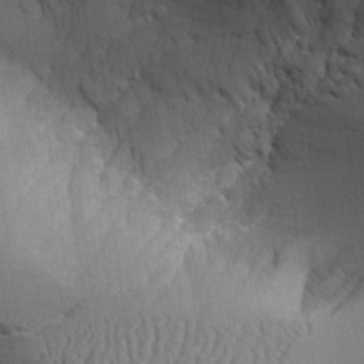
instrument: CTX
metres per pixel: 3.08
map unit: Aa
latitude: 25.4426
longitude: -127.6316
